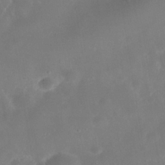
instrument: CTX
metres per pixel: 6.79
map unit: Nhe
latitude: -37.5588
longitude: -113.5938
